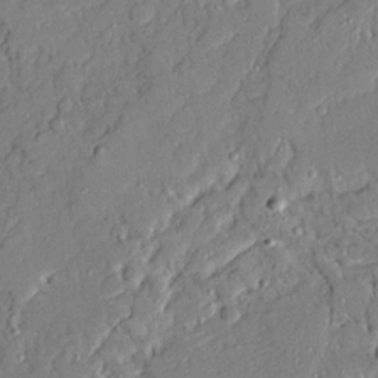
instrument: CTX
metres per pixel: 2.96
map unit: Ave
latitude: 22.5924
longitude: -128.6112
